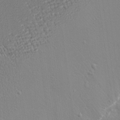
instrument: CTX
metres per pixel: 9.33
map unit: Nhu
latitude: 0.7435
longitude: -78.0444
